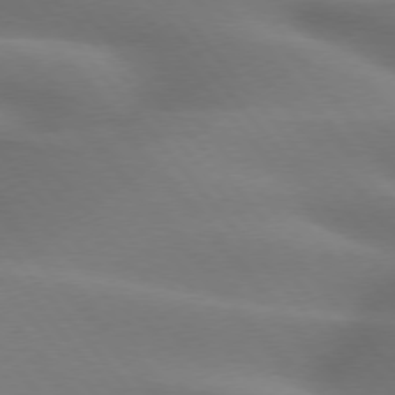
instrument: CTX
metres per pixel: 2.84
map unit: lApd
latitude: 75.7072
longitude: -60.7624
